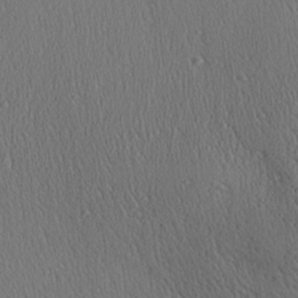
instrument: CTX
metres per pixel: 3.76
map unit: Aa
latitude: 27.1403
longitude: -137.3482
